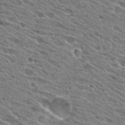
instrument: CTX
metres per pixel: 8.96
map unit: Hto
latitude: 26.8758
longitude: -44.4034
